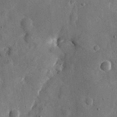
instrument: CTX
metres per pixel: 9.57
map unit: eHh
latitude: 11.5371
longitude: -67.6882
